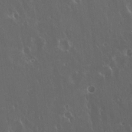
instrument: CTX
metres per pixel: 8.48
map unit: Hto
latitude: 19.4048
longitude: -57.5182
